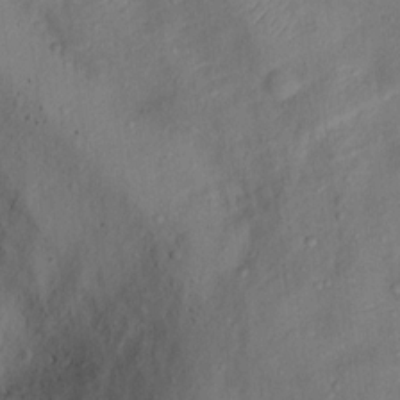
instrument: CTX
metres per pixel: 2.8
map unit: Ht
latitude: 12.8947
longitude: -40.2333
